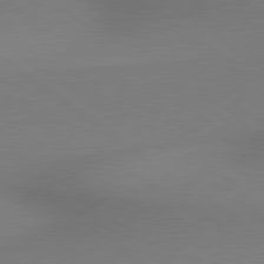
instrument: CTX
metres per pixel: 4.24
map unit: lApd
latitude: 79.4616
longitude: 179.3320
